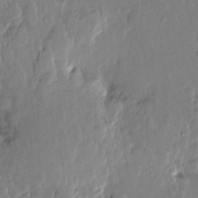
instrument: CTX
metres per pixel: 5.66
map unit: Htu
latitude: -0.2173
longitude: -176.7435
